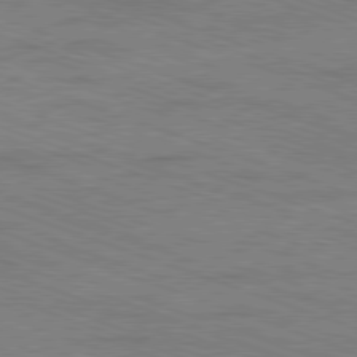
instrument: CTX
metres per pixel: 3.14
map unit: Ap
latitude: -81.6722
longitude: -73.6505
